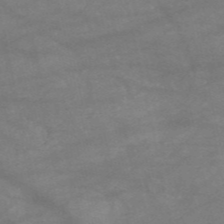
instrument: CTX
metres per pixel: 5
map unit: HNb
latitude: -54.1228
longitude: -41.3103
